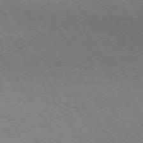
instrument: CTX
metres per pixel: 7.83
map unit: Hpe
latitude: 73.8206
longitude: -123.8016
